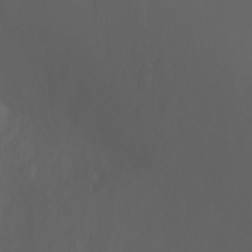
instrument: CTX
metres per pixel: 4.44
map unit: Ht
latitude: -0.9542
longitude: -46.1767
